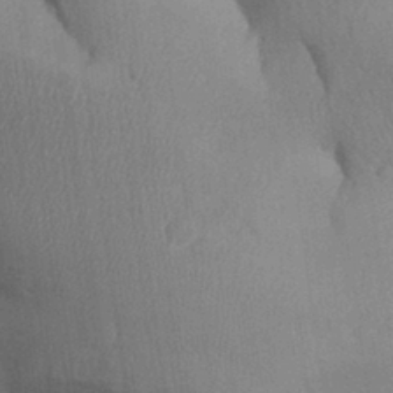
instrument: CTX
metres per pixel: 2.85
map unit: Aa
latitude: 31.9528
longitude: -145.4048
